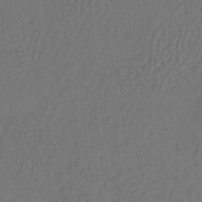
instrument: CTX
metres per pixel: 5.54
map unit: Htu
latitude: -7.5966
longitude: -67.0647
